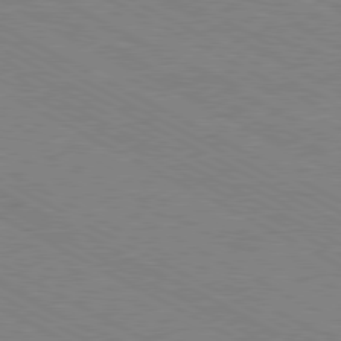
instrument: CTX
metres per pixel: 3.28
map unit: Hpe
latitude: -81.2754
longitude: 17.0865
